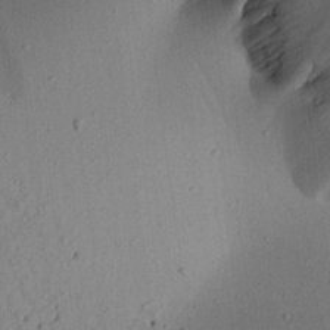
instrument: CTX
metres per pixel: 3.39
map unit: Aa
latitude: 22.0822
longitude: -143.4804
